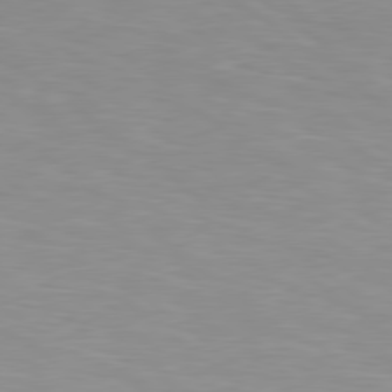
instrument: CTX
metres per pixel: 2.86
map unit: Hpe
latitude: 78.6869
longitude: 175.5588
